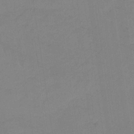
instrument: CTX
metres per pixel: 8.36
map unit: HNb
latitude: -35.5588
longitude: 56.8786
